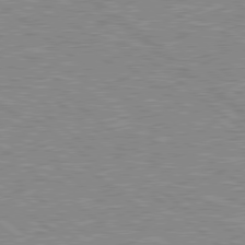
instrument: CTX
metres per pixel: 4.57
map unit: Hpe
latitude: 78.7624
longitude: -156.3278
